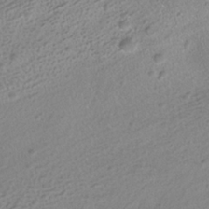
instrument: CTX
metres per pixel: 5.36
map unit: ANa
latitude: -37.8800
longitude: 94.5007
